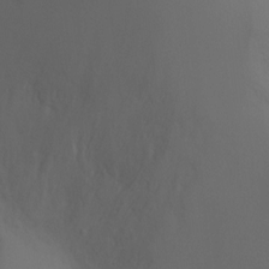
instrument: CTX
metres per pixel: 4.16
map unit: Ht
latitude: 0.6112
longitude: -20.8569
